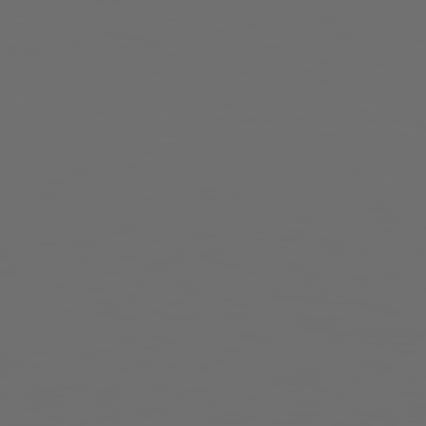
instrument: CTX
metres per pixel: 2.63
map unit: Hpe
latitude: 78.8569
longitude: 176.4062
